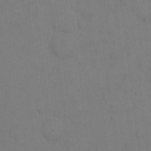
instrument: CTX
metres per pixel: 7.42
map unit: eHh
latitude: 5.8016
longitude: -65.8583
